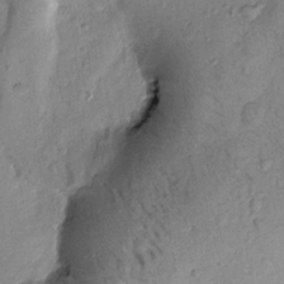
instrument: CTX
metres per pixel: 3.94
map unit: Htu
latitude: -0.9920
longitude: 173.4076
